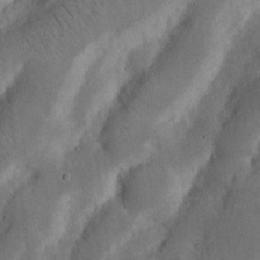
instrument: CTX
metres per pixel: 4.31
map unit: Nhu
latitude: 18.6679
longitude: -74.7624
